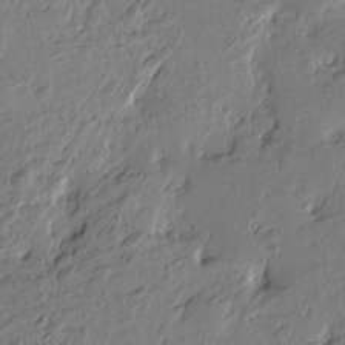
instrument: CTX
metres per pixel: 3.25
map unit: Htu
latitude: -2.2550
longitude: -178.1956
